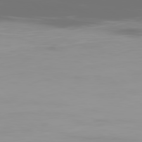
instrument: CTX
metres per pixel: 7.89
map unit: Ap
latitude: -79.0486
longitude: -69.6883
